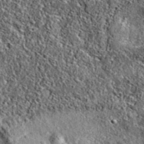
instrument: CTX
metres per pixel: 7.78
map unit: eAb
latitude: 36.2144
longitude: 111.5777
